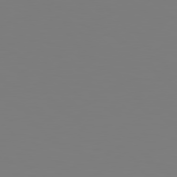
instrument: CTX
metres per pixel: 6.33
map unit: Hpe
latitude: 78.8947
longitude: -166.9513
